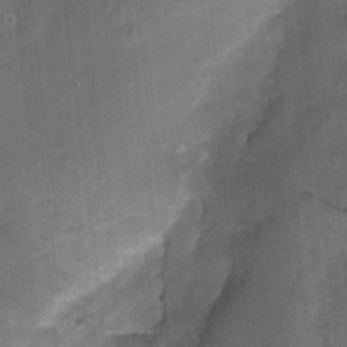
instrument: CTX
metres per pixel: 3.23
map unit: Nhu
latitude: 0.4979
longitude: -17.2914
